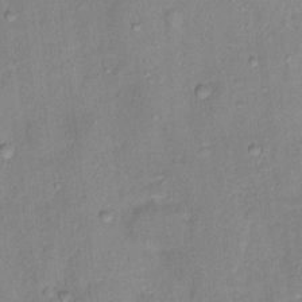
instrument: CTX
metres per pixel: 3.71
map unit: Hto
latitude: 16.0444
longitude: -40.3089
